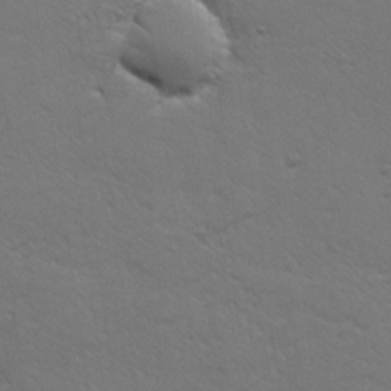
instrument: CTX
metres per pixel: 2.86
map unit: lHvf
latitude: 23.5938
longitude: 144.6708
